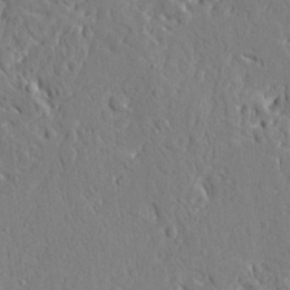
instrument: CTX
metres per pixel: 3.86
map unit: Ave
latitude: 13.8206
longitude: -139.7261
